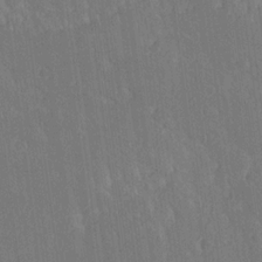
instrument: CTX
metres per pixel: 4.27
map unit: Ave
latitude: 20.3845
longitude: -136.6113
